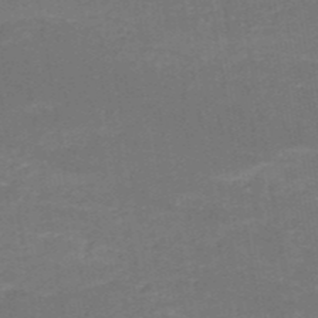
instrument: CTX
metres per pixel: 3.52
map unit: HNb
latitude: -50.8786
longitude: -48.6302
